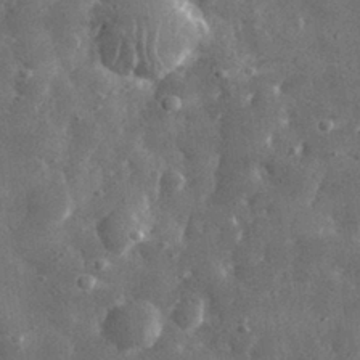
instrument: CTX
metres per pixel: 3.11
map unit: lHvf
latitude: 31.4805
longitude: -88.6491
